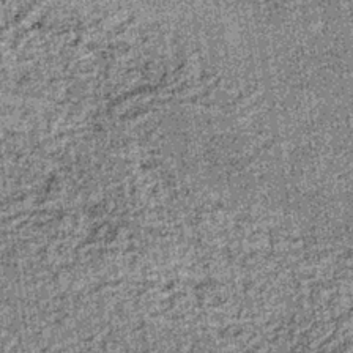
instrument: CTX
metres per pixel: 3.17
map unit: lHb
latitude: -36.0283
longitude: 67.3321
